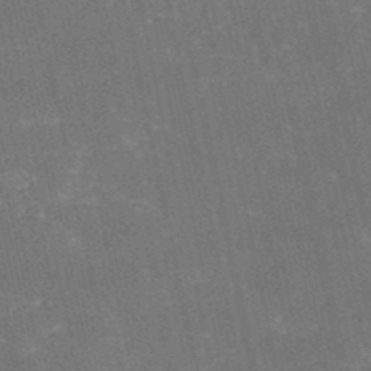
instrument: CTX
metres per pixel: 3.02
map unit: HNb
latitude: -52.2550
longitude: -39.1403
